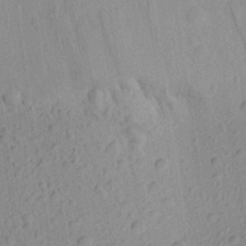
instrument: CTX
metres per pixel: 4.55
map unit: Aa
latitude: 22.8002
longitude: -143.5560
